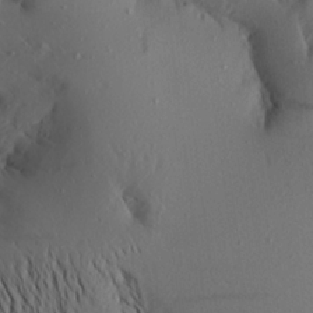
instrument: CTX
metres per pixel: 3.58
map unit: Aa
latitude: 21.1592
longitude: -146.5357
